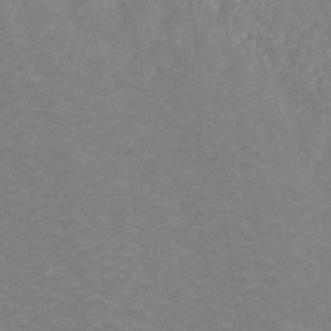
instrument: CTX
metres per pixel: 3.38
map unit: ANa
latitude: 41.8772
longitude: 29.0864
